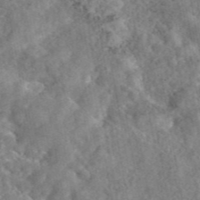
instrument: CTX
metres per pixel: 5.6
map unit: eAb
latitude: 45.8016
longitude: 128.0283
